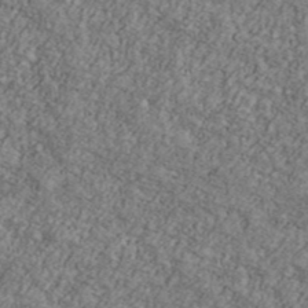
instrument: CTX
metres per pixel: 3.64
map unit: Ave
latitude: 41.1970
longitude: -110.9703
